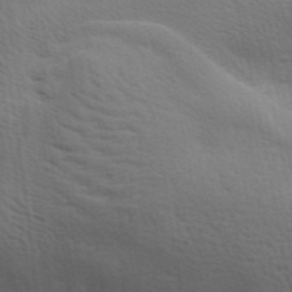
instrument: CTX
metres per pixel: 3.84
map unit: Aa
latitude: 27.8961
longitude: -139.8772
